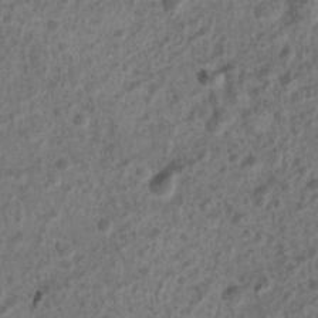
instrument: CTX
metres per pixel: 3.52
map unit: Nhu
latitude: 7.9339
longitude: -21.9528
